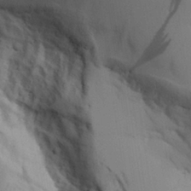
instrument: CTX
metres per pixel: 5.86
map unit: Aa
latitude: 26.1767
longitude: -132.1578
